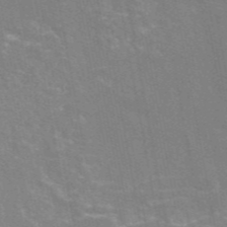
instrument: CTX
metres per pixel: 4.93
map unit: eAb
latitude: 46.7813
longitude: 116.8407
